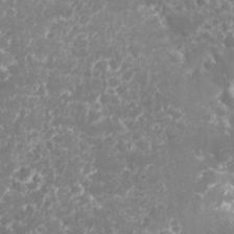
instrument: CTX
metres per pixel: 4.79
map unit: eHh
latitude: 32.6868
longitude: -61.8016
